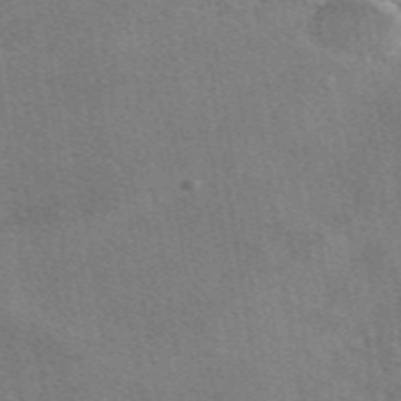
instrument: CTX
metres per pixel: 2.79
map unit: eAb
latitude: 48.7624
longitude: 115.1053
